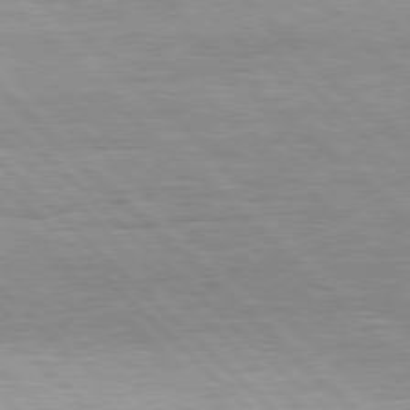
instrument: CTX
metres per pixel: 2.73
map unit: Hpe
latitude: 77.0836
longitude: -127.8395
